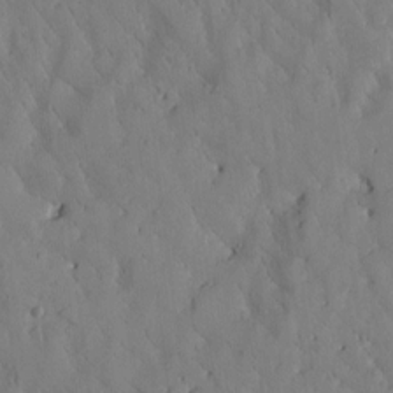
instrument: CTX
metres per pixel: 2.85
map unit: Htu
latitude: 0.2900
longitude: 176.2362
